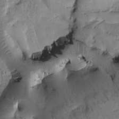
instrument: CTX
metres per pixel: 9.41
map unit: Htu
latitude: -3.2942
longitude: 169.6910
